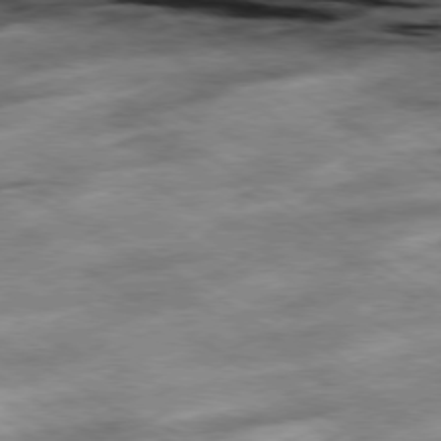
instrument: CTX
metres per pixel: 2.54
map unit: Hpe
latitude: -78.8219
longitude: -20.6869
